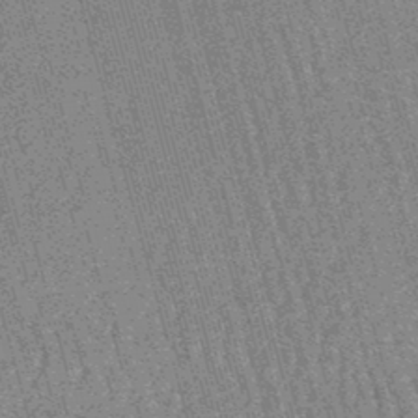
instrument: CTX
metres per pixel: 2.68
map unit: lHb
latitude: -46.1039
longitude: 77.8422
